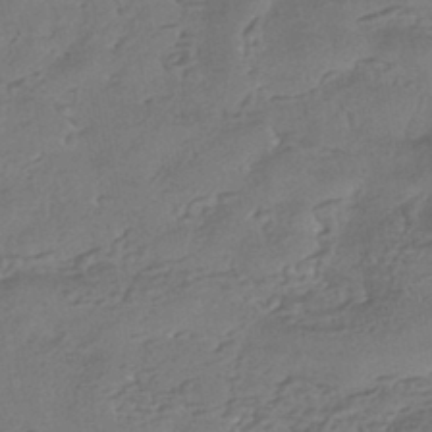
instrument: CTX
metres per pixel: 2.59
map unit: HNhu
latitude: -43.8233
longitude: 95.6721
